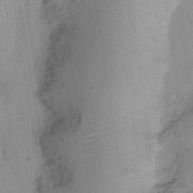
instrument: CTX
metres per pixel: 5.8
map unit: Ht
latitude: 11.3293
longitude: -74.4223
